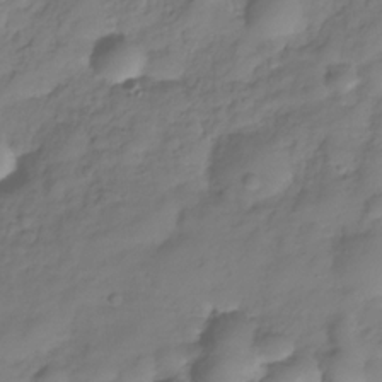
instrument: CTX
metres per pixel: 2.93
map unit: Hve
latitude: -29.5399
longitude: 93.7478
